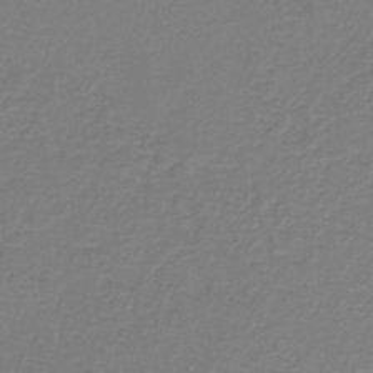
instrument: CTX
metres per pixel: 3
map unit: lHb
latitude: -42.4628
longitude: 62.6140
